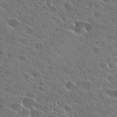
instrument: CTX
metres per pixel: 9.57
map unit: Hto
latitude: 26.0633
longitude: -43.5749
